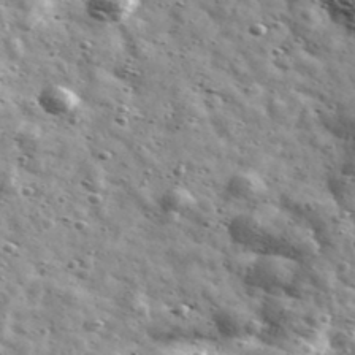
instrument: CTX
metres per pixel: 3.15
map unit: Ave
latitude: 41.6127
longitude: -107.1781
